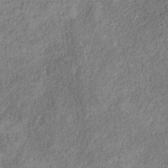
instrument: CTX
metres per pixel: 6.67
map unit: HNb
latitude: -32.0850
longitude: 60.0850
